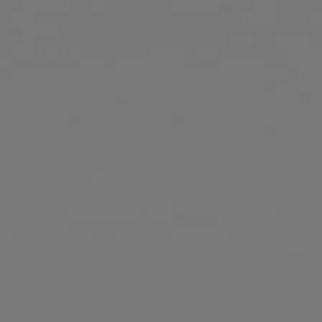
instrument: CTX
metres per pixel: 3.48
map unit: Hpe
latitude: 78.3279
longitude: 177.7289
